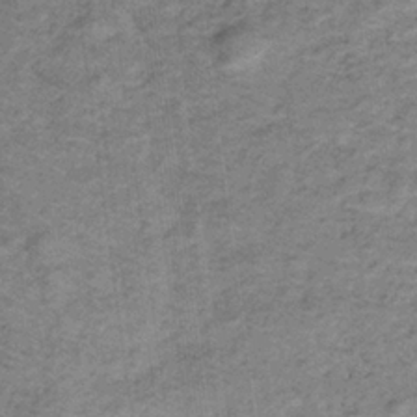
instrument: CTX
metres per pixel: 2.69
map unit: lHb
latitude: -32.2551
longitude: 64.7274
